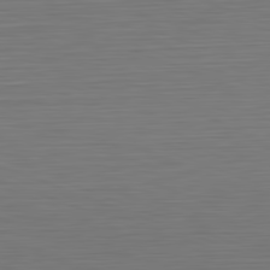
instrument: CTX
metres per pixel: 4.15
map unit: Hpe
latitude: -82.2361
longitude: 7.2943
